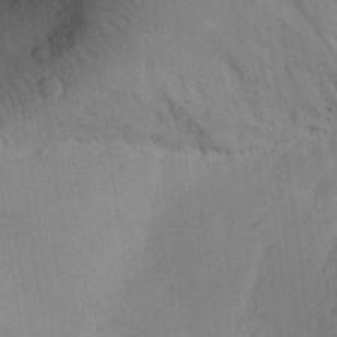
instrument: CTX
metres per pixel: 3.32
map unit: Aa
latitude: 29.3670
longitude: -145.6694
